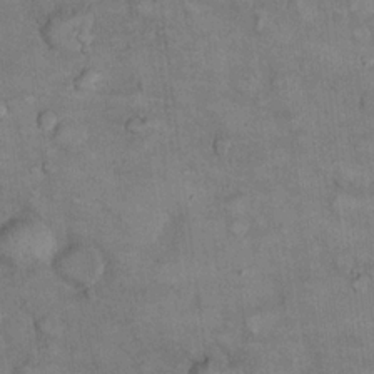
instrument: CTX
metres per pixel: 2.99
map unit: eHh
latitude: 22.3467
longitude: -60.1766
